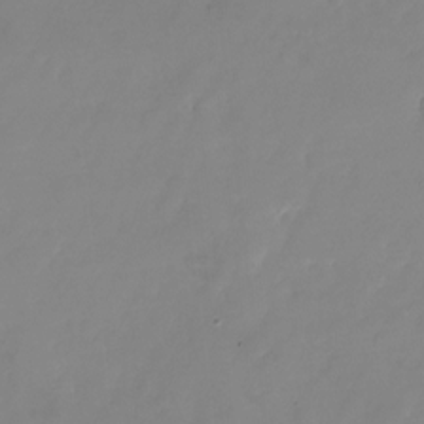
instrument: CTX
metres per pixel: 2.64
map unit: Nhu
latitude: -24.5763
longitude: -69.3671
